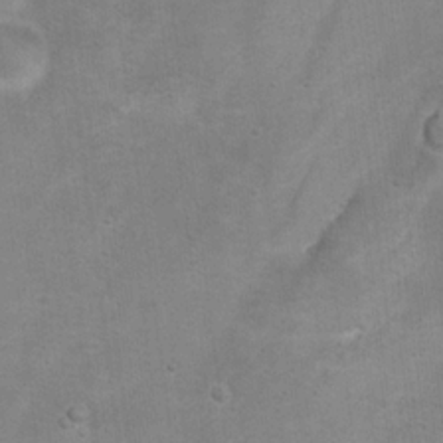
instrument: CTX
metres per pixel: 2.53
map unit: Hto
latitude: 17.3104
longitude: -38.7813
